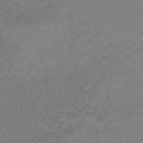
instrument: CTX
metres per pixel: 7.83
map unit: HNb
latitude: -34.1039
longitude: 53.5021
